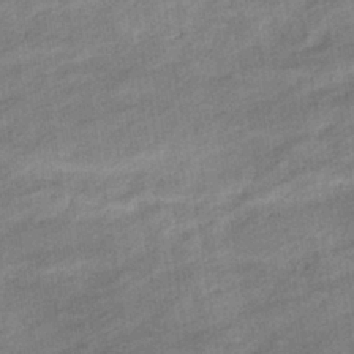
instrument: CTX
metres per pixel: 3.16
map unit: eHb
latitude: -37.2942
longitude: 77.8800
